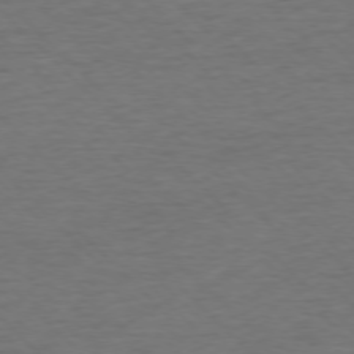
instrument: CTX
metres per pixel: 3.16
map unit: Ap
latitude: -76.7463
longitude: -94.3656
